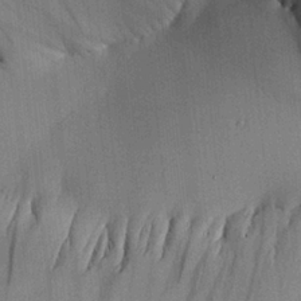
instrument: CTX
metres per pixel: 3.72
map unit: Aa
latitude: 25.6316
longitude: -134.6112
